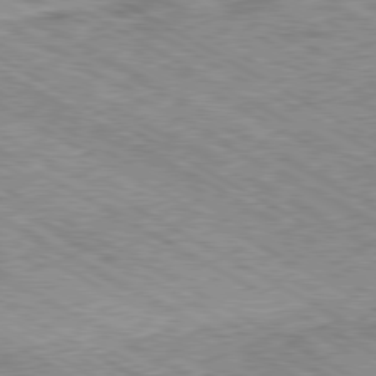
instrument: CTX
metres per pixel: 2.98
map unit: Ap
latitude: -80.5763
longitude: -48.7435
